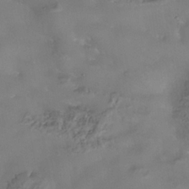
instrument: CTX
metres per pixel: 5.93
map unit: Nhe
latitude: -37.8800
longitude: -118.5545
